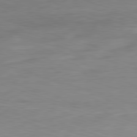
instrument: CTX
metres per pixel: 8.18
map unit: Ap
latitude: -82.1795
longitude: -77.1403
